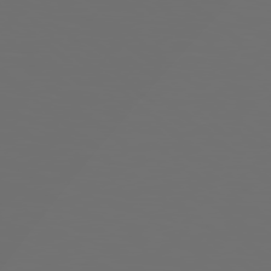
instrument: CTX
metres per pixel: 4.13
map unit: Hpe
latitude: 78.8569
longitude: 176.6330
